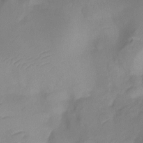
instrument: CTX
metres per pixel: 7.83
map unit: Ht
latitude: -10.3873
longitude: -28.8947
